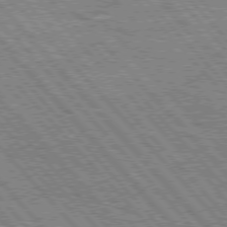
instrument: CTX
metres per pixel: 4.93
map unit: Hpe
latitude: 75.9339
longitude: -154.4412
